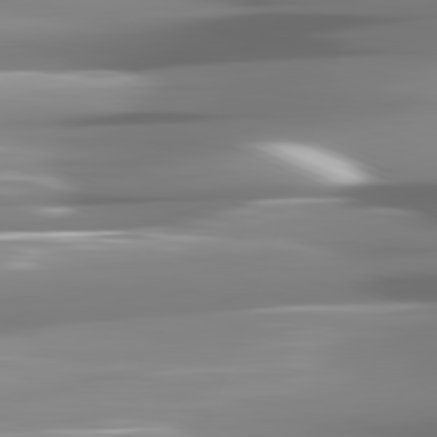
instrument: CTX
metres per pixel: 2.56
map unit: lApd
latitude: 81.6505
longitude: -141.2725
